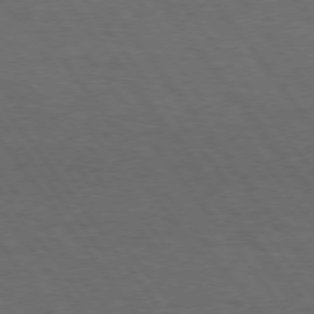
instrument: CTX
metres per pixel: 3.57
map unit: Hpe
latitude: 74.7057
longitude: -141.4804
